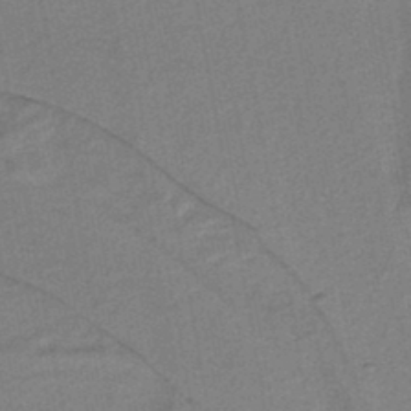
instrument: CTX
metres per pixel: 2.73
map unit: lHb
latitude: -38.9542
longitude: 54.5952
